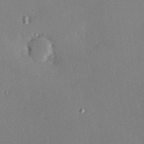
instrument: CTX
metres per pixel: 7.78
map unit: Hve
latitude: 25.1970
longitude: -91.1592
